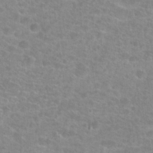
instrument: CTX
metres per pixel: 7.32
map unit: Hto
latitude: 24.7624
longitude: -48.2900
